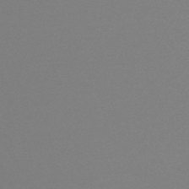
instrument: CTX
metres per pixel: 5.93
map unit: HNb
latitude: -46.9541
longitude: -43.6883
